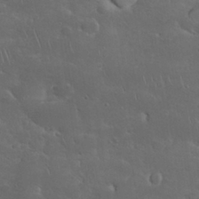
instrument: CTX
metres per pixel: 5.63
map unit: Nhu
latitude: 28.5923
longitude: -67.7638
